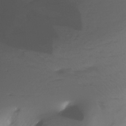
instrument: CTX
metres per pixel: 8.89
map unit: Htu
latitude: -14.3873
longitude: -44.8758
